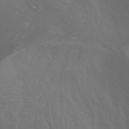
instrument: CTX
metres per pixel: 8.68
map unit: Htu
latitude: -1.1620
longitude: -75.0081
